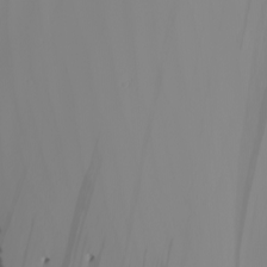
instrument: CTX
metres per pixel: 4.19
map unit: Nhu
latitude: -6.0850
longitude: -93.7827
